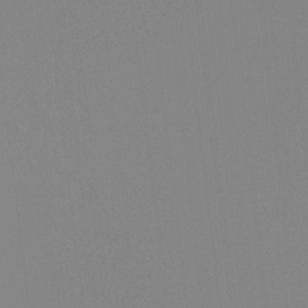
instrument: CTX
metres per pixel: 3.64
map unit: Hto
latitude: -8.1606
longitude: -50.1577
